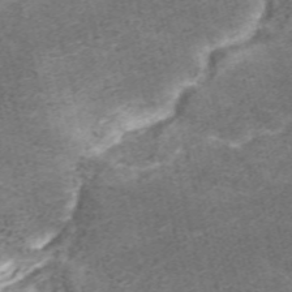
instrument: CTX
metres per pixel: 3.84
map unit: ANa
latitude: 37.1214
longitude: 15.5399
